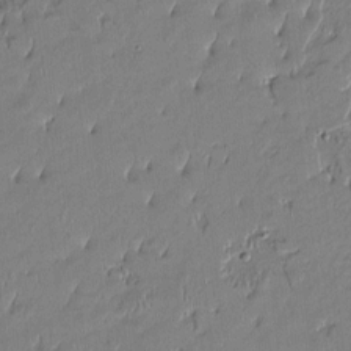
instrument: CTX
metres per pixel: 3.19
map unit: Htu
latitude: -6.5573
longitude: 176.5007
